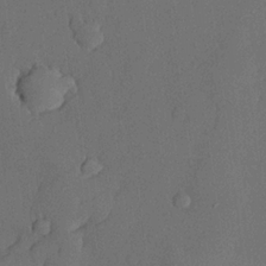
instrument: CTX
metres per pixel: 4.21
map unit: lHvf
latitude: 21.6127
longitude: 145.5210
